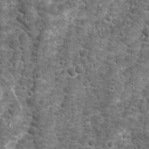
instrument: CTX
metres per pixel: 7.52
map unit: Ave
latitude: 16.2712
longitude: -133.7639
